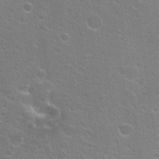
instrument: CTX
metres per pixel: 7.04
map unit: Hto
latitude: 19.0080
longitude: -41.8205
